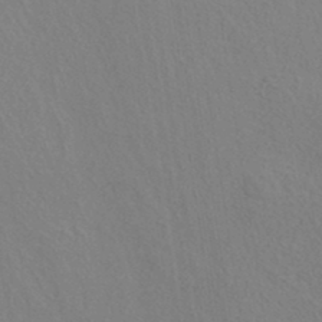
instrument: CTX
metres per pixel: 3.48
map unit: ANa
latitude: 37.4616
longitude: 19.2376
